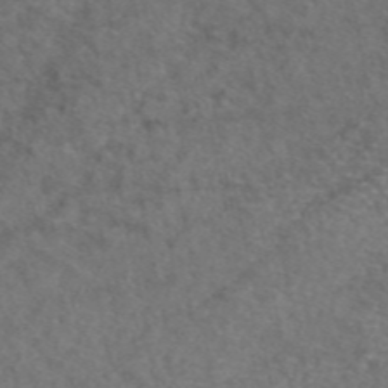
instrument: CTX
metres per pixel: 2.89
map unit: eAb
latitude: 47.5749
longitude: 110.4629
